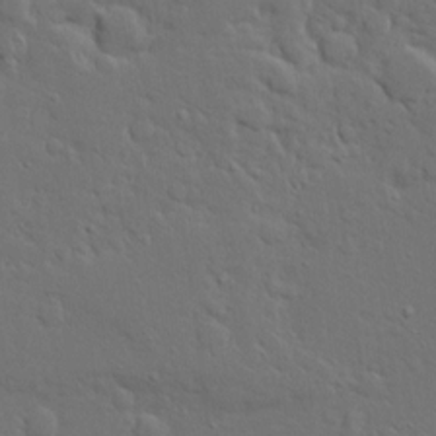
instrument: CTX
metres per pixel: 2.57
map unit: Ave
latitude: 15.4427
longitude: -139.5749
